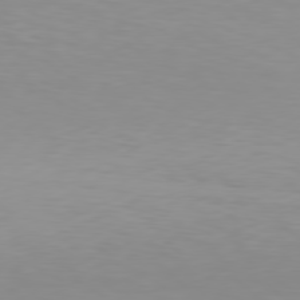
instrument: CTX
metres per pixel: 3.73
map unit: Hpe
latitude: 78.2523
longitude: -144.1955
